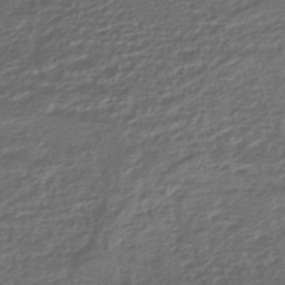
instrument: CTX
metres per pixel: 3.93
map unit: HNhu
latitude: -45.2376
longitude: 97.1242
